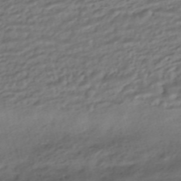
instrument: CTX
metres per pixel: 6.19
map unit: HNhu
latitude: -42.2550
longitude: 103.4266
